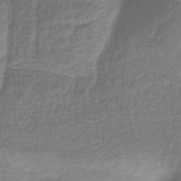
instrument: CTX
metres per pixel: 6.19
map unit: HNb
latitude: -35.2187
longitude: 59.6910
